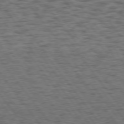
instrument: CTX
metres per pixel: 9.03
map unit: Hpe
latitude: 75.0081
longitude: -134.9702
